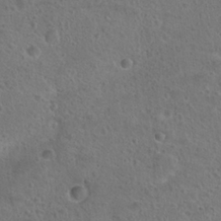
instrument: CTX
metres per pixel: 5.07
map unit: Hto
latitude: 23.3859
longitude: -48.4412
